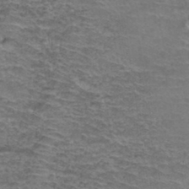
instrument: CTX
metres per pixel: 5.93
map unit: Hto
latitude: 37.6505
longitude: -42.4790
